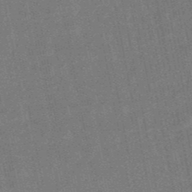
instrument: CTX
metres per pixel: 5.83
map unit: lHb
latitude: -49.0298
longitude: 79.0864
